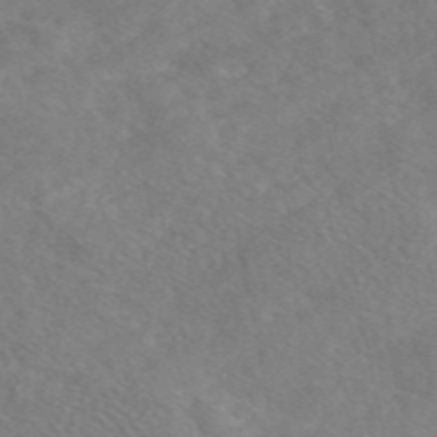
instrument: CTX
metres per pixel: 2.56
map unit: eAb
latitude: 48.6302
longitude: 117.7666
